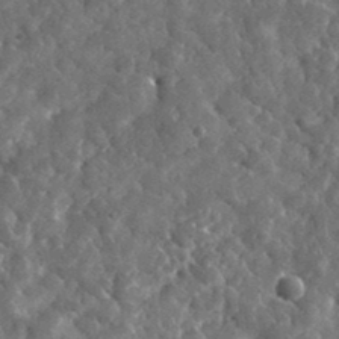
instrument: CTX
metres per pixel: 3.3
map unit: lHvf
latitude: 35.9150
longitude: -87.5560
